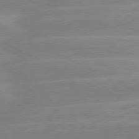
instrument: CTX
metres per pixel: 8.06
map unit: lApd
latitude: 80.7813
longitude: -125.2725
